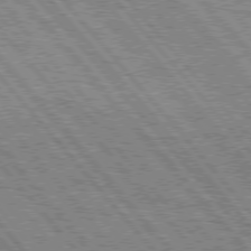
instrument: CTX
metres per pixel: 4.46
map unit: Hpe
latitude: 75.7072
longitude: -126.0255
